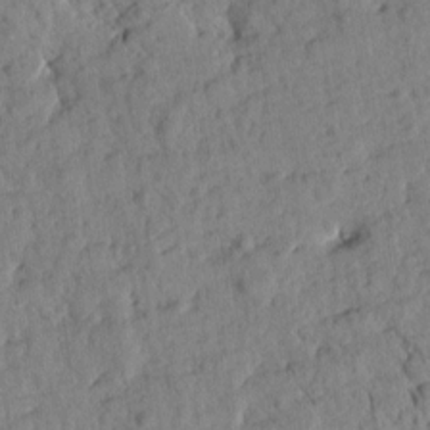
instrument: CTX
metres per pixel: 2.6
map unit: Htu
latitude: 1.6882
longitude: 176.9353
